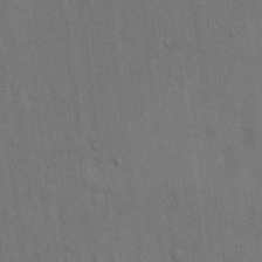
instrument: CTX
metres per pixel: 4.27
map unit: Hto
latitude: 14.7436
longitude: -61.2159
